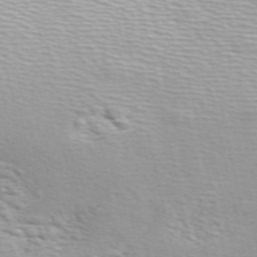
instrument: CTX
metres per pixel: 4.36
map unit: ANa
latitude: 51.5749
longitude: -71.2726
